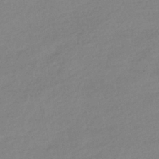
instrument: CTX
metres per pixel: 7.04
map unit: HNhu
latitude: -41.9178
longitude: 95.6344
